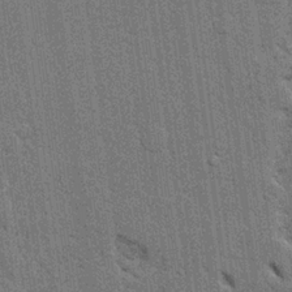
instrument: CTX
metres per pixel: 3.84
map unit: Ave
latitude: 24.1955
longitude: -130.4223
